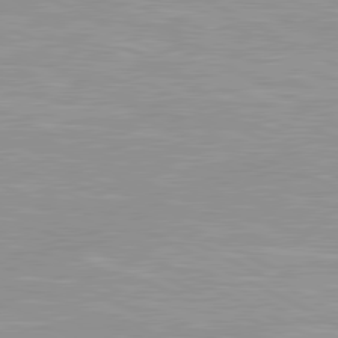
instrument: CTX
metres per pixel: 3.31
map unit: lApd
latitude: 80.7624
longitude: 157.2376
